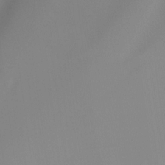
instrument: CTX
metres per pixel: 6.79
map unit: Ht
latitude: -16.3118
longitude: -49.3104
